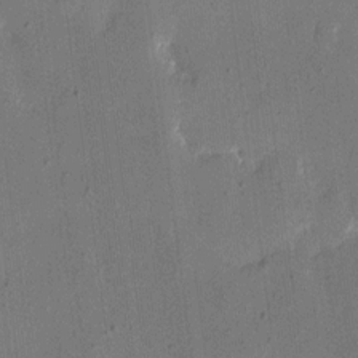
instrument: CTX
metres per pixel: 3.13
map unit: eHh
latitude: 11.2348
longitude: -69.1970
